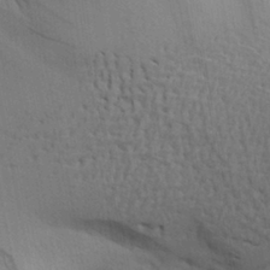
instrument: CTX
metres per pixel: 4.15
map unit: Aa
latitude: 26.4601
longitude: -143.4427
